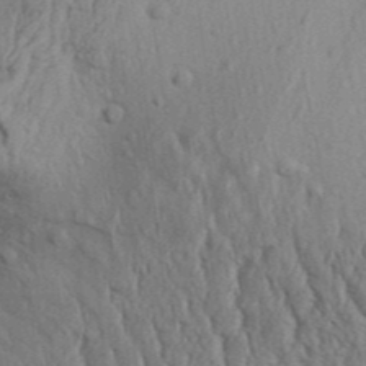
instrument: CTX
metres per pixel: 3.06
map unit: Aa
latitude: 31.8962
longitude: -135.4237
